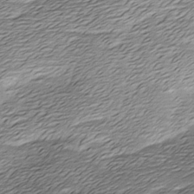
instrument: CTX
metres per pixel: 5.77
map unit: Ave
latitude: -7.9745
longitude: -123.2726
